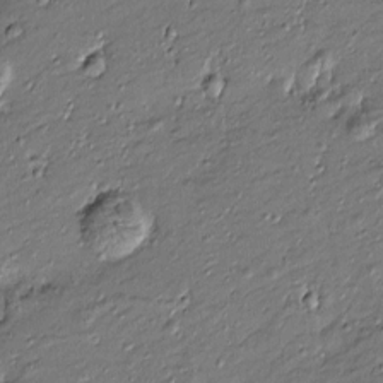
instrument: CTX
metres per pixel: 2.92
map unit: Htu
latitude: -7.7288
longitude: 177.2943
